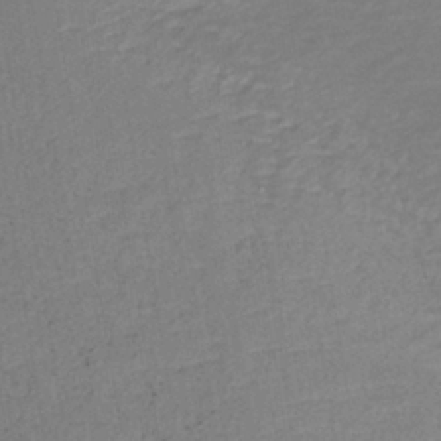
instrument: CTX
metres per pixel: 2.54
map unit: lHb
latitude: -37.6721
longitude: 72.5762
